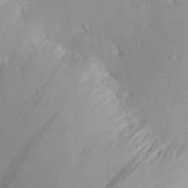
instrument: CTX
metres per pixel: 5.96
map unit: Aa
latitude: 20.6869
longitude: -146.5735
